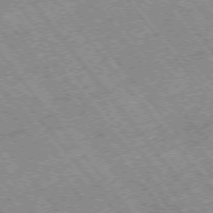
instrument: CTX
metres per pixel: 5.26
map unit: Hpe
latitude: -75.3321
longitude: -18.2522
